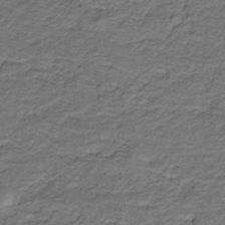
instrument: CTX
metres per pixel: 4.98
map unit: lHb
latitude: -32.0472
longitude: 65.5021
